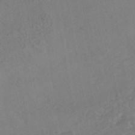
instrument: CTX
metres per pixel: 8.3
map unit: HNhu
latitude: -43.2375
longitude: 101.9178
